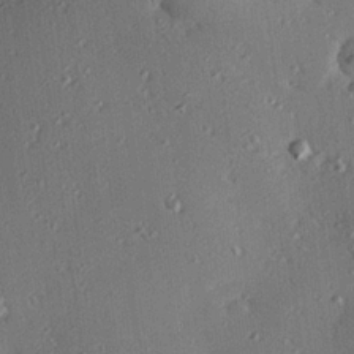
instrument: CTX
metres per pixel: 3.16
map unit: eHh
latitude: 23.2726
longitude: -90.8191
